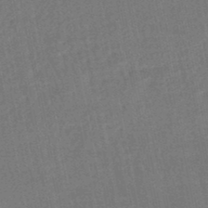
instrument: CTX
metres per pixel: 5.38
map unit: HNhu
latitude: -47.9556
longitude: 99.2187
